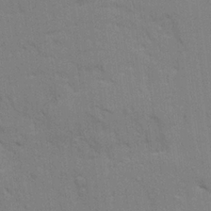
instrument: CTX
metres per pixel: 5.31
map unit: Ave
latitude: 23.3482
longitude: -130.2712
